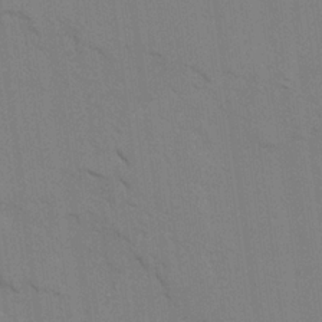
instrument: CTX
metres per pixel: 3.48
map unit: Ave
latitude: 23.7261
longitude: -130.3468
